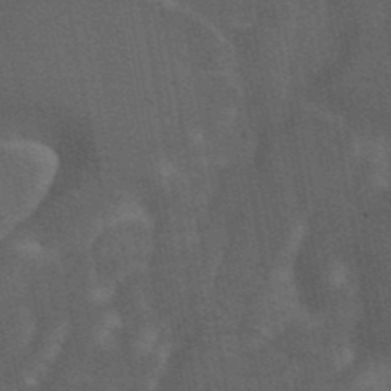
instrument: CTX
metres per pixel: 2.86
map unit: eAb
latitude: 42.8380
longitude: 106.0094
